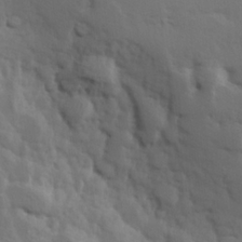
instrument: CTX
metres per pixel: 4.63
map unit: Hve
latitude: 25.1214
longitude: 145.5588
